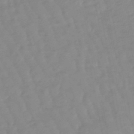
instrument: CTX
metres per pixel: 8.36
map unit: lHb
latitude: -48.1228
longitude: 78.4062
